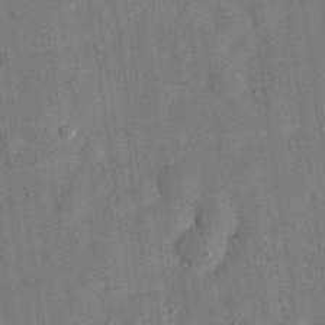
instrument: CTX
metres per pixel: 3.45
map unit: eHh
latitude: 30.2523
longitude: -74.9703
